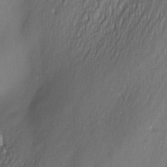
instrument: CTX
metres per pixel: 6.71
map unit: Nve
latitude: -23.2943
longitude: -137.8395
